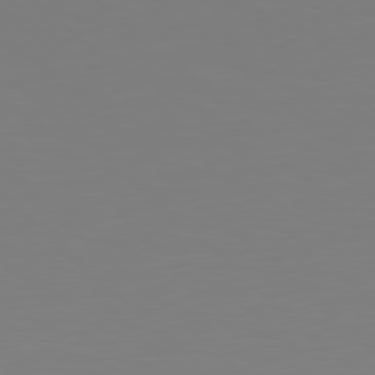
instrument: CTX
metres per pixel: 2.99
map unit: Hpe
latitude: 78.0255
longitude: -173.8205
